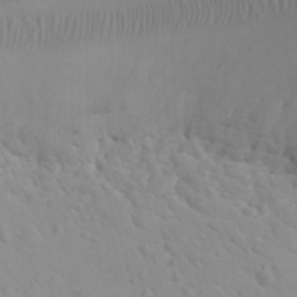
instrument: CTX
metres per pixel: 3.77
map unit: eHh
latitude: 25.1592
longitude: -66.5545
